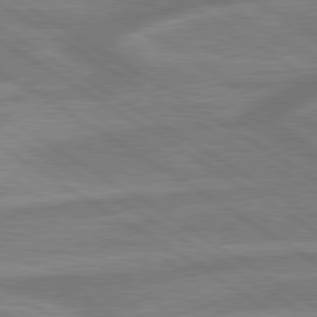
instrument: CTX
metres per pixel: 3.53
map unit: lApd
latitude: 79.6694
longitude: -172.7057
